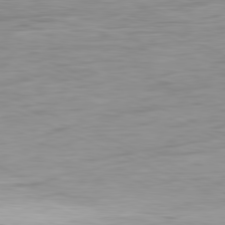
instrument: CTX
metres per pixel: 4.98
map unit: Ap
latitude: -81.1431
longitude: -81.3293
